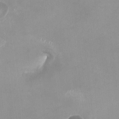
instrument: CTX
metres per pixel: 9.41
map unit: HNhu
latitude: -0.5385
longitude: -4.5168
